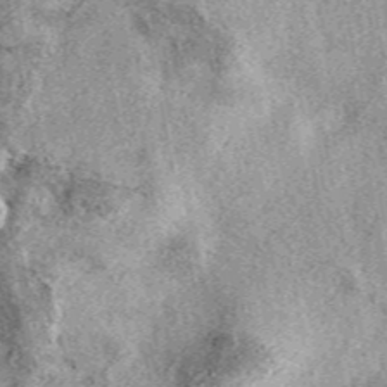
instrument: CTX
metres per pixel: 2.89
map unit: eAb
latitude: 39.6883
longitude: 109.9556
